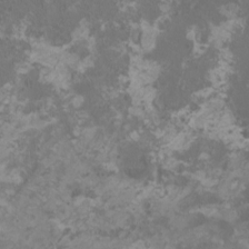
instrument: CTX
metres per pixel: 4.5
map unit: HNhu
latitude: 1.4804
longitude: -1.9339
